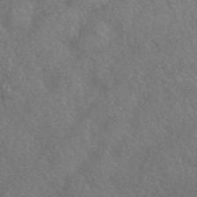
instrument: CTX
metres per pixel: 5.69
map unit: HNhu
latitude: -43.3887
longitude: 92.7652
